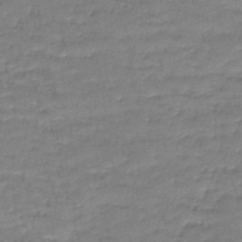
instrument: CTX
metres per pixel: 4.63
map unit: lHb
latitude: -42.8785
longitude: 58.9541
